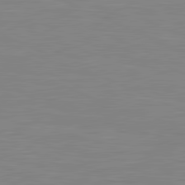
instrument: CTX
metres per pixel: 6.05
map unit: lApd
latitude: 81.4237
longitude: -168.8380
